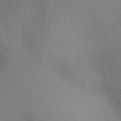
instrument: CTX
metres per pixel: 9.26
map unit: Ht
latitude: -9.0864
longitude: -28.4223
